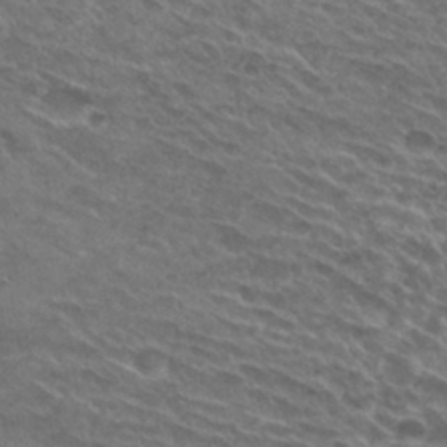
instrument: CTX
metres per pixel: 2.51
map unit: Hto
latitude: 30.2901
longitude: -47.7828
